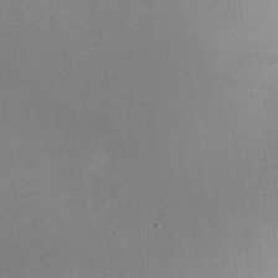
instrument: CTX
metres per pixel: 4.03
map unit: HNhu
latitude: 8.1767
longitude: -3.9150
